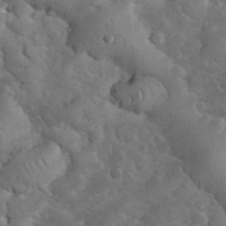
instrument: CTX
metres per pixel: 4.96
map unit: eHh
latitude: 33.8961
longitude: -66.8758
